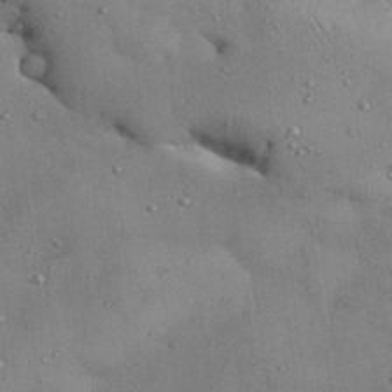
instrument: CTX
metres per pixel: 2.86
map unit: Nhu
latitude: 27.4615
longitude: -71.1970
